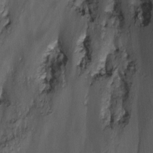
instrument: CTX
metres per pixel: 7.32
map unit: Nhu
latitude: -15.2754
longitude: -57.1214
